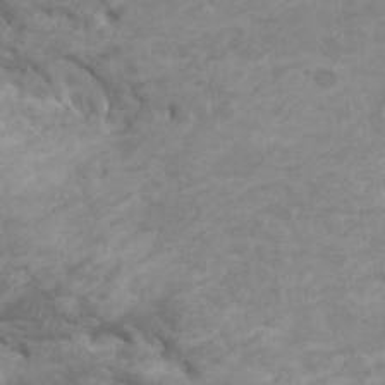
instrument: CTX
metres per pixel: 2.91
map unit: HNhu
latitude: 2.7057
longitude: -2.0444
